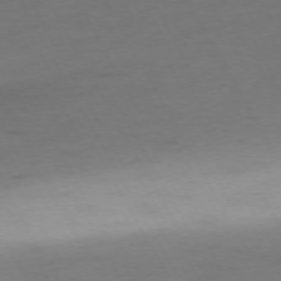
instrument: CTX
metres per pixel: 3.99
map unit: Ap
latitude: -74.8030
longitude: -69.6505
